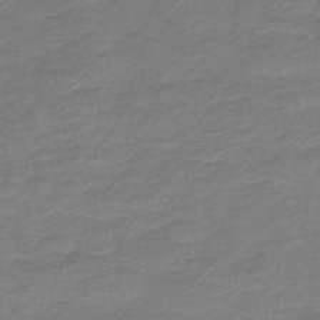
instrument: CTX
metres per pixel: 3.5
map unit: HNb
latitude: -46.9164
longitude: 53.3131
